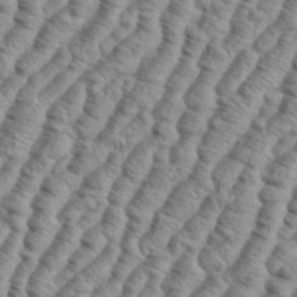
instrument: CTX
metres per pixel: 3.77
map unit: eHh
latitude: 37.2726
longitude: -136.8947
